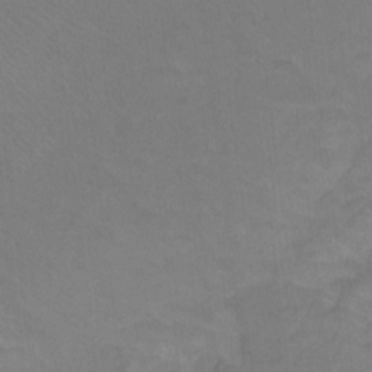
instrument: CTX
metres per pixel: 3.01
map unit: Hto
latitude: -12.0472
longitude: -40.3089
